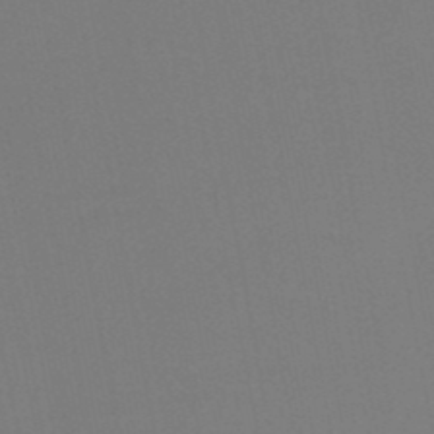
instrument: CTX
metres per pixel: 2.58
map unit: eHb
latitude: -49.6155
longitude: 77.0864
